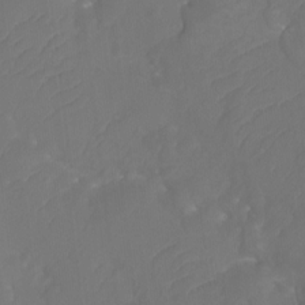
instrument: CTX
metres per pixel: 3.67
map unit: Htu
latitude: -12.7274
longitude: -70.4790
